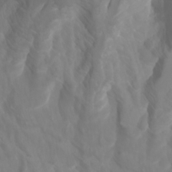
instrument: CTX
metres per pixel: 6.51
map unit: Htu
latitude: -4.8975
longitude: 138.2551
